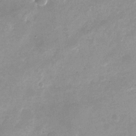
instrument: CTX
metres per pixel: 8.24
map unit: Nhu
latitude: -24.2172
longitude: -69.9150
